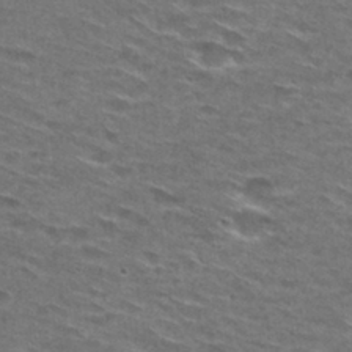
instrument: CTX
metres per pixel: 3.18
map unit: Hto
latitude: 29.0269
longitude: -47.1404
